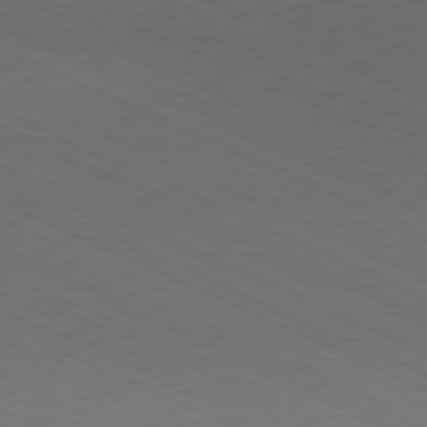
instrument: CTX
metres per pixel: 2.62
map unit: Hpe
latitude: -81.4077
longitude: 15.3321
